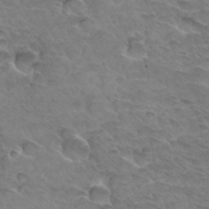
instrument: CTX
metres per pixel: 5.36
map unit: Hto
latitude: 33.4804
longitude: -46.3279
